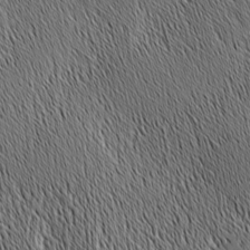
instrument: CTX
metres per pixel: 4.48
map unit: Nhu
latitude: -4.5007
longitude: -150.2711
